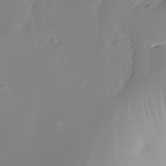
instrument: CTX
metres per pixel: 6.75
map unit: Nhe
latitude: -34.4062
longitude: -144.7246
